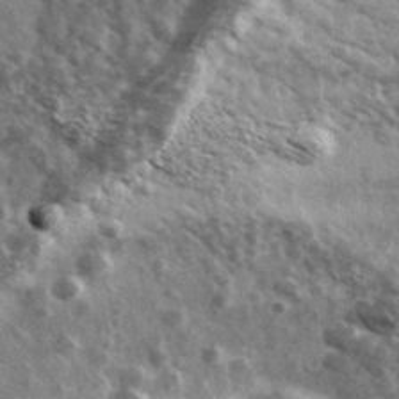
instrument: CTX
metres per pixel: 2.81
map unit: Ave
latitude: 38.9325
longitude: -108.2144
